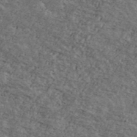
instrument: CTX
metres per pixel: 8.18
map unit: Ave
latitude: 40.8569
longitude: -108.4412
